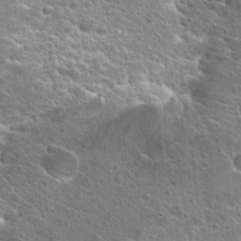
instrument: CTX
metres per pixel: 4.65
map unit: Hto
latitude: 25.5749
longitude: -44.3656
